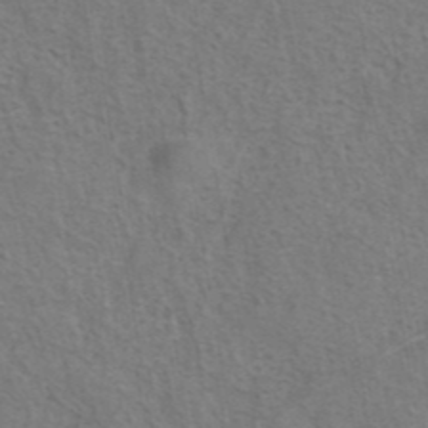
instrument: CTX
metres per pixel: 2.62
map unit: eAb
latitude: 42.2145
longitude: 104.9352
